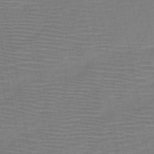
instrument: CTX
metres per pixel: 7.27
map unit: HNb
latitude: -46.5573
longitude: -40.4789
